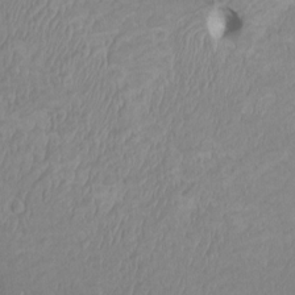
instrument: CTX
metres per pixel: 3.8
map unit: HNhu
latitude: 3.6505
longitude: -3.6694
